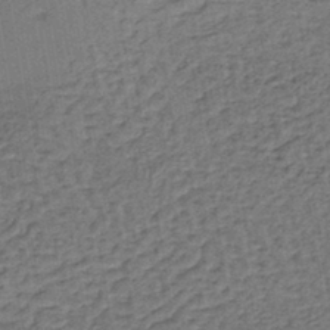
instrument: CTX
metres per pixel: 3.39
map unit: lHb
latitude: -39.9745
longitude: 62.7274
